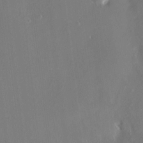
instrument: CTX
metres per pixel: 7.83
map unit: HNhu
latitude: 6.1389
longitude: 10.6708
